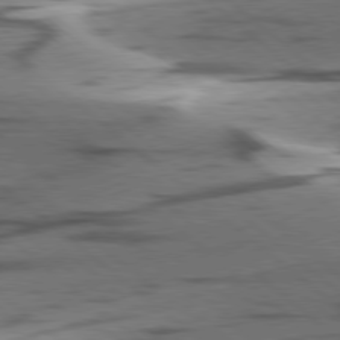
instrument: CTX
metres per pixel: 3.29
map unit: lApd
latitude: 78.5735
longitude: -49.8961
